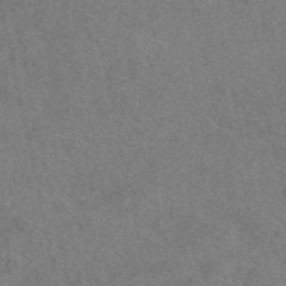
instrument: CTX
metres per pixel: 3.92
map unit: eAb
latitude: 47.6694
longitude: 107.4266
